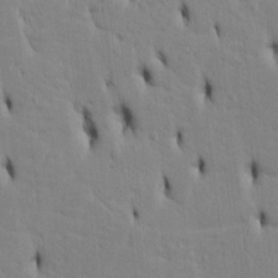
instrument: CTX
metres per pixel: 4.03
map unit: Htu
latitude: 3.3481
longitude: 151.6911
